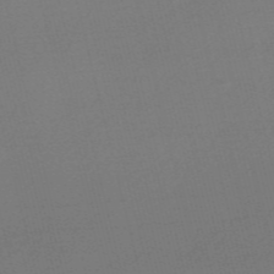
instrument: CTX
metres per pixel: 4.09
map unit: Nve
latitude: -56.8597
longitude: 62.8975
